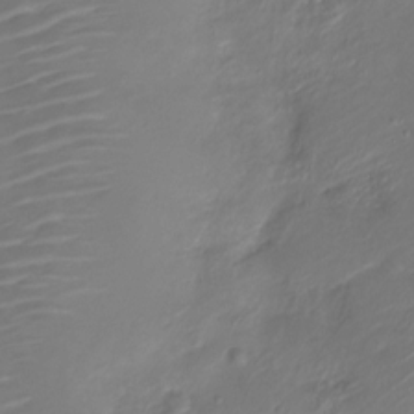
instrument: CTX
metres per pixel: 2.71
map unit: Nve
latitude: -18.5952
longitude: 106.6519
